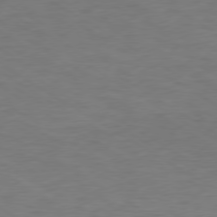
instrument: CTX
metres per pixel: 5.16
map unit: Ap
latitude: -77.0486
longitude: -75.8394
